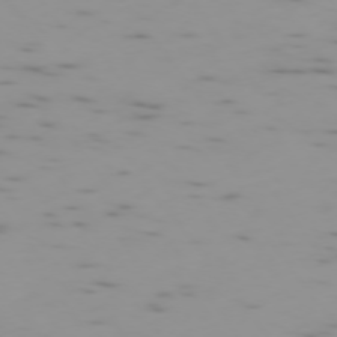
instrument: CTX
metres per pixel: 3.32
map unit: Ap
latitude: -75.5399
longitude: -67.8772
